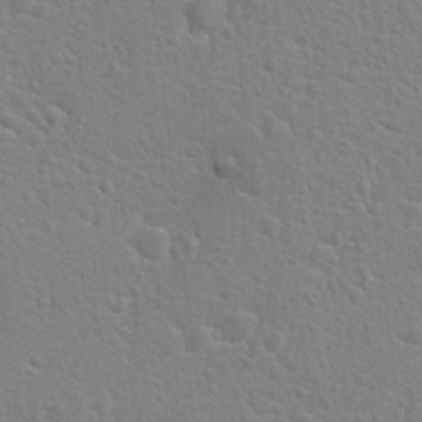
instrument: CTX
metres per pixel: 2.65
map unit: Hto
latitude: 22.1578
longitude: -47.4994
